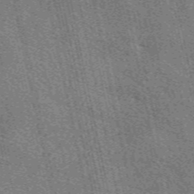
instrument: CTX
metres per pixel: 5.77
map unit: eAb
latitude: 51.0647
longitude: 114.3495
